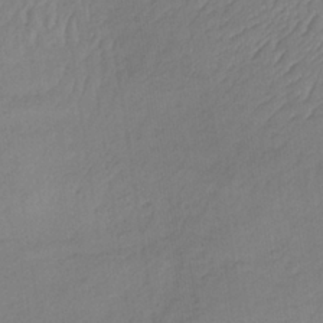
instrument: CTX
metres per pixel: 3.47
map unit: lHb
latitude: -37.0108
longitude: 69.4076
